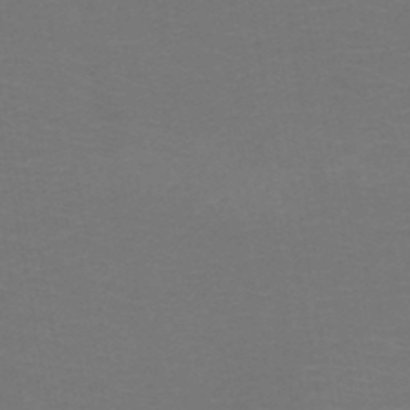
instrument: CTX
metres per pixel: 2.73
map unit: HNb
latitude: -49.0109
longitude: -46.0633
